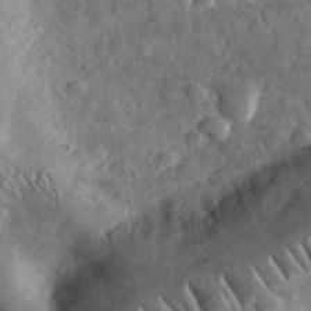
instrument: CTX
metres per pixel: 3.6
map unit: eHh
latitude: 32.9325
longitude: -69.9717
